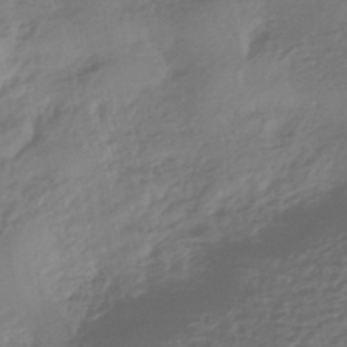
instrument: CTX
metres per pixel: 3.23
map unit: HNhu
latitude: -43.0864
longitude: 103.6722
